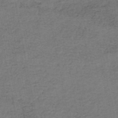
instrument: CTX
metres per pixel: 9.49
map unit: HNhu
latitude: -48.7275
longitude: 101.5588
